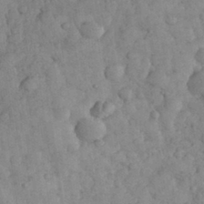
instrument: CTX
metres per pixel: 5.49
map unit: eHh
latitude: 31.6694
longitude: -68.8002
